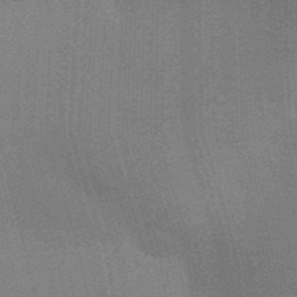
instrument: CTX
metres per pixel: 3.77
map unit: Aa
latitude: 32.9325
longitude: -143.0081
